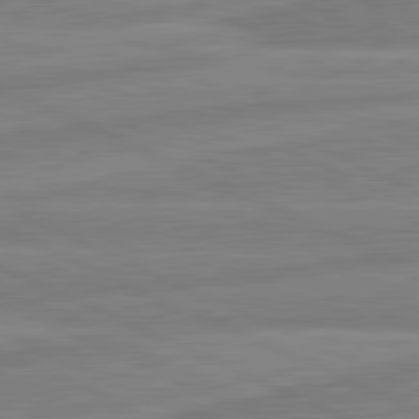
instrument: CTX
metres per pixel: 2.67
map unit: lApd
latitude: 81.8772
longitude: -172.2711
